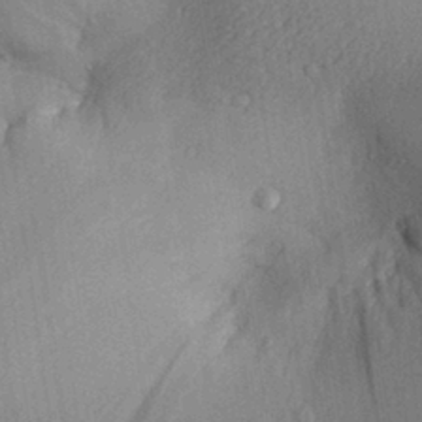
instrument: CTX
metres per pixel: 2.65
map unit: Aa
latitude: 29.1025
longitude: -136.3468
